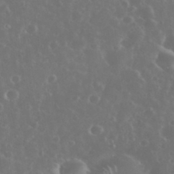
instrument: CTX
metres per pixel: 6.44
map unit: eHh
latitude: 34.3278
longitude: -60.9513
